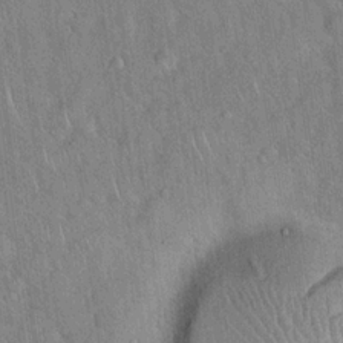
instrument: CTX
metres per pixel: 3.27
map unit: Hto
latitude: 18.3467
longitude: -52.4979
